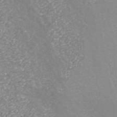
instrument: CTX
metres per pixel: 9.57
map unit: ANa
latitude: 42.8380
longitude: 26.5951
